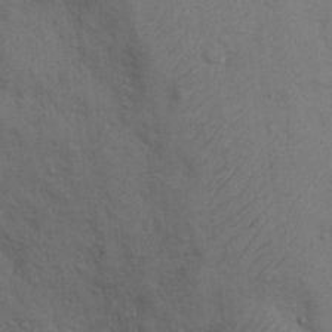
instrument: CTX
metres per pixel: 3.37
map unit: Nhu
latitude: 7.6694
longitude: -24.2333
